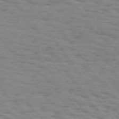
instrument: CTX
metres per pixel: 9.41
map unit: Hpe
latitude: 73.3293
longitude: -133.2348
